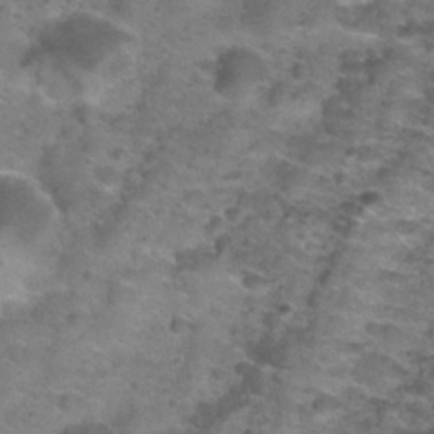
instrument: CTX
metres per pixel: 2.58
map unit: Nhu
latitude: 30.7813
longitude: -52.8191
